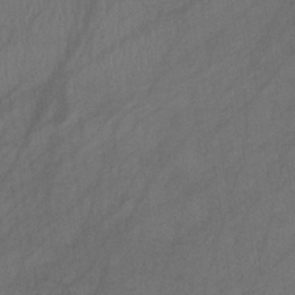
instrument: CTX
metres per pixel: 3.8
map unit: HNb
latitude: -32.1606
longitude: 63.6533
